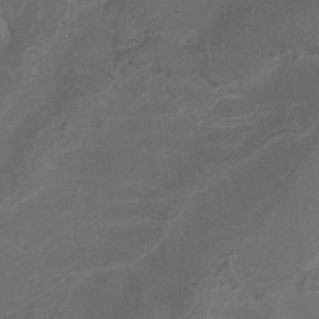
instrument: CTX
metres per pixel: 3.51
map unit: Nhu
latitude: -9.7100
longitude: -76.9891
